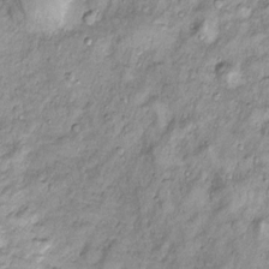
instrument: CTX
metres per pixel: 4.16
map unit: Htu
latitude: -4.2361
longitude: 159.5210
